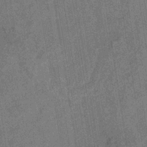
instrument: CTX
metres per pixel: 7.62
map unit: eHb
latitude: -35.0297
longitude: 80.7463
